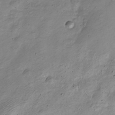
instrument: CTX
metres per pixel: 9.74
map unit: Nve
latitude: -23.9178
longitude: 106.9353
